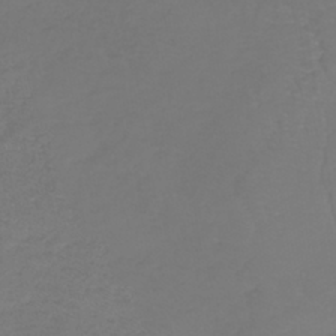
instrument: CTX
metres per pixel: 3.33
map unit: lHb
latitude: -41.4643
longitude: 65.8612
